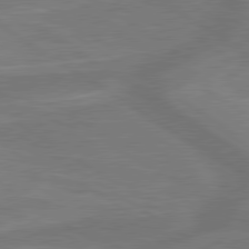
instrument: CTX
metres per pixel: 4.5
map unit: lApd
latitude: 79.8584
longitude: -172.1388
